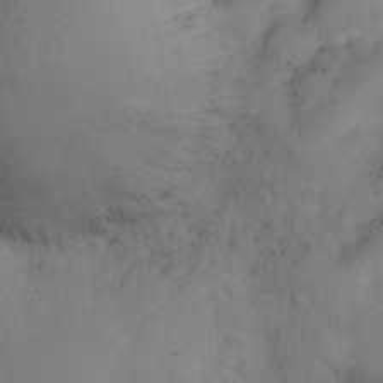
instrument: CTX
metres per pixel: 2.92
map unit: eHh
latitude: -23.4644
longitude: 15.1809
